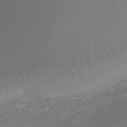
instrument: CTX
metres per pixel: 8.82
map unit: lHb
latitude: -47.0108
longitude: 62.5573
